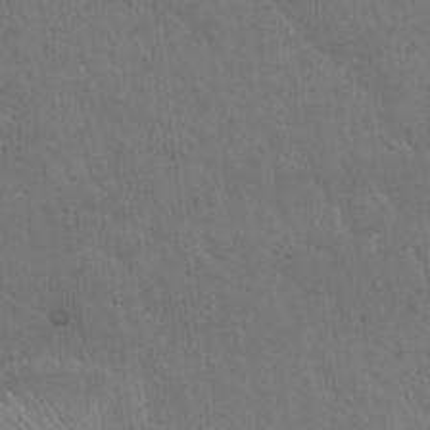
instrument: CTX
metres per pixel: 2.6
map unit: Hto
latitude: 18.1011
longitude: -60.0444
